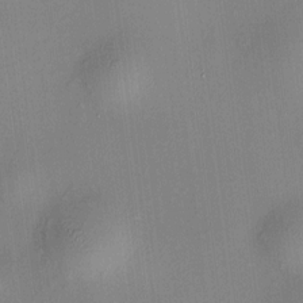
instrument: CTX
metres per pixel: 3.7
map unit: HNhu
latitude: 8.7624
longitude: 14.0094
